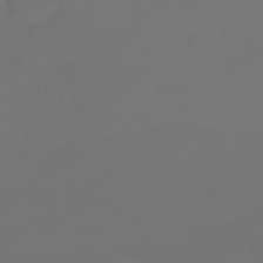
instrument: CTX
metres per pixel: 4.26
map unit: eHh
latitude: -3.8989
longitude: 19.7856
